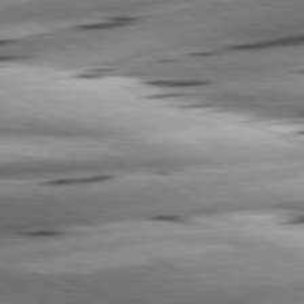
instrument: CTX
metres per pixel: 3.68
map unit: lApd
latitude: 80.7624
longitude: -162.1011
